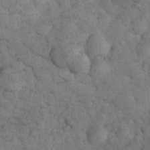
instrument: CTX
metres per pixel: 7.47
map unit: eHh
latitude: 33.5182
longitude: -67.9339
